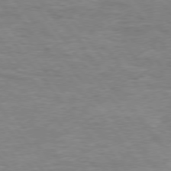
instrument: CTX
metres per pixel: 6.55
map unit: Hpe
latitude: 75.5560
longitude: -151.1592
